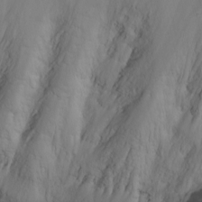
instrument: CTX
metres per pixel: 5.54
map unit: Nhu
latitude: -8.5763
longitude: -67.2725
